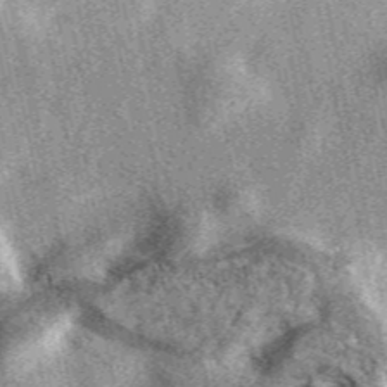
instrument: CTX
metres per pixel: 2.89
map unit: eAb
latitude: 39.6694
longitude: 109.6911
